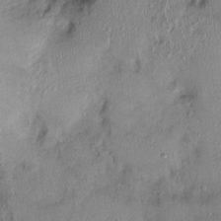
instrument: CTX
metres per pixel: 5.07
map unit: Ht
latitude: 0.1955
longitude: -14.2334
